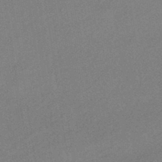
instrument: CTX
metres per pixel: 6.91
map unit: HNhu
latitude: -44.0094
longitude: 90.5385
